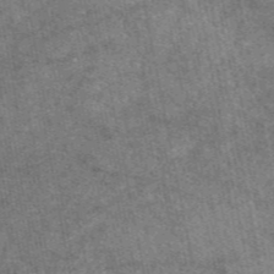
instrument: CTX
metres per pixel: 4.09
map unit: eAb
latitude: 47.4805
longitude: 121.6910
